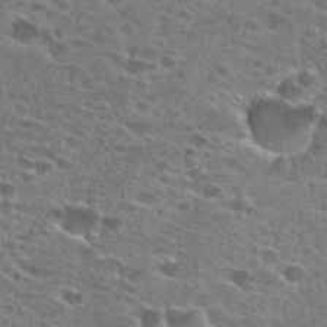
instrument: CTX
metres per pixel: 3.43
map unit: Hto
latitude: 26.1578
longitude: -47.4994
